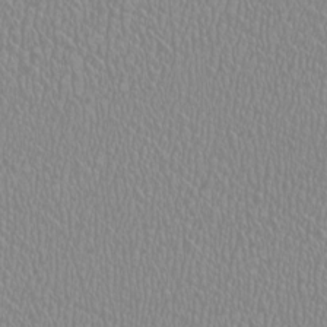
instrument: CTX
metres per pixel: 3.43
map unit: HNhu
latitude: -1.0676
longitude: 0.1984
